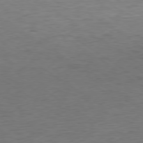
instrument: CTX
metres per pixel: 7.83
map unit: Hpe
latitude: -79.3698
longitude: 10.1039
